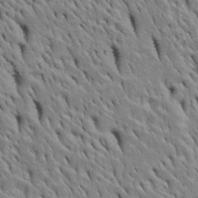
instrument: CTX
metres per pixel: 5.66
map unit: Htu
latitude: -4.1794
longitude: 151.1431
